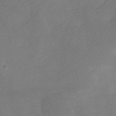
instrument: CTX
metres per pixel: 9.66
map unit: Ht
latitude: -7.3887
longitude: -34.7246
